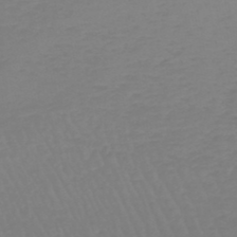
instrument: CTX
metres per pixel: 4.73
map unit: lHb
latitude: -45.8422
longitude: 72.1794
